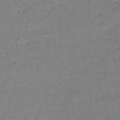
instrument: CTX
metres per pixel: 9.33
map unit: lHb
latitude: -42.4251
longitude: 67.1431
